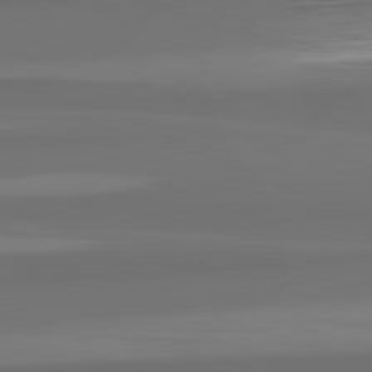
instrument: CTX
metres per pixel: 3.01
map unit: lApd
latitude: 82.8946
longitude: 166.5007
